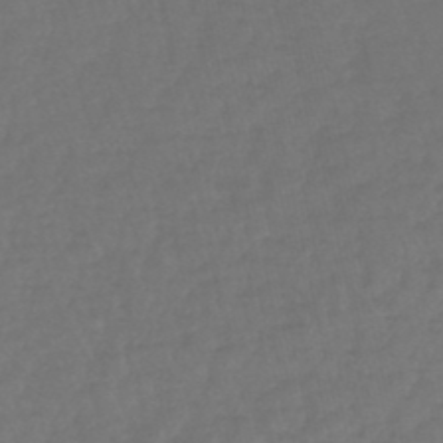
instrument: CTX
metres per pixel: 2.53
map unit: lHb
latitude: -47.0864
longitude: 65.2376
